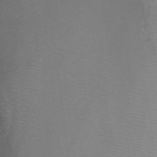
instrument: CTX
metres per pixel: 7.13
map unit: Nhu
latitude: -9.4076
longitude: -77.3103
